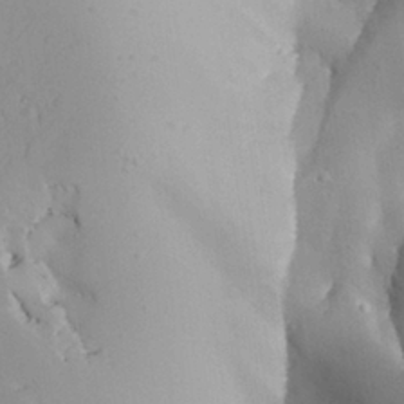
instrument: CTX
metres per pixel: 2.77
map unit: Aa
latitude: 27.5371
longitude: -128.5546
